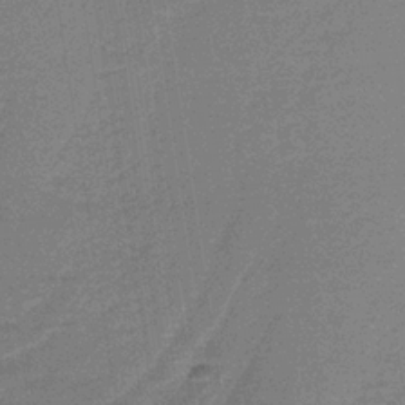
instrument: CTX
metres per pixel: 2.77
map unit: lHb
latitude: -35.7289
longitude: 59.9178
